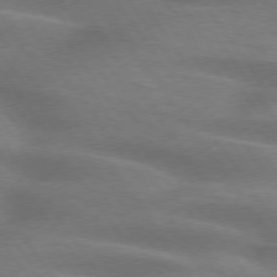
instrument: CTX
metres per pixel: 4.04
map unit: lApd
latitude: 75.1781
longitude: -59.1025
